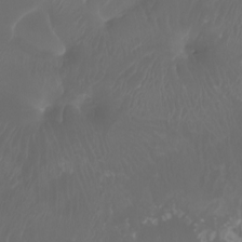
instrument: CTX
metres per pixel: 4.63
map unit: Nhu
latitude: -8.2361
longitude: -80.9325
